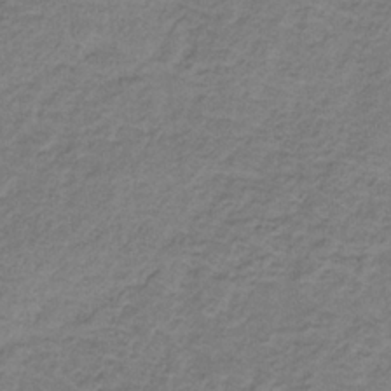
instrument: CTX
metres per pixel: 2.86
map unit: HNb
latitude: -32.7086
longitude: 58.3495
